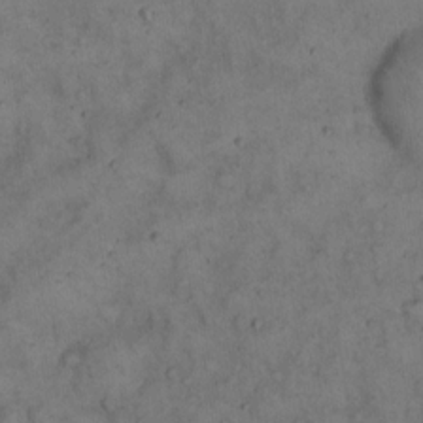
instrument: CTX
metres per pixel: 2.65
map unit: eHh
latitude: 15.3671
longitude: -62.4790
